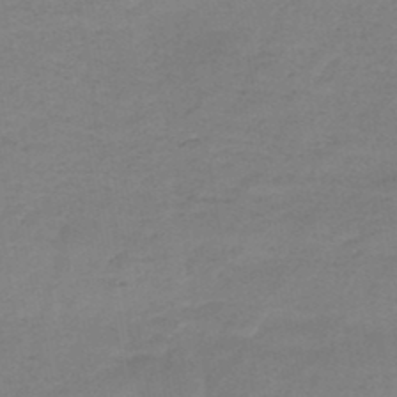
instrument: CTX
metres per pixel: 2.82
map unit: HNb
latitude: -47.0675
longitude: -38.7813
